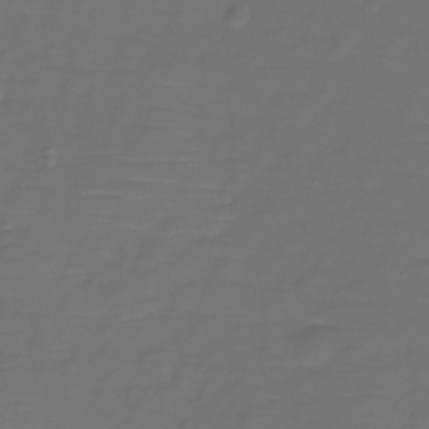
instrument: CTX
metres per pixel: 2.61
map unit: Hve
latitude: -31.2376
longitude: 94.3306
